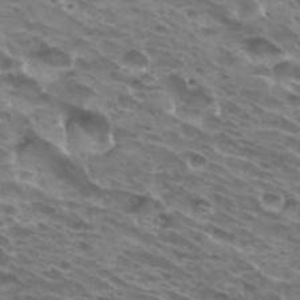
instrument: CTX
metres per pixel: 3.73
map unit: Hto
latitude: 32.3467
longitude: -40.5734
